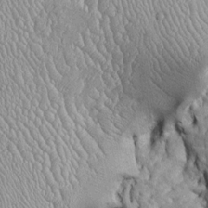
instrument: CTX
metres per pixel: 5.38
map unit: Htu
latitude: -6.5762
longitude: 155.4454
